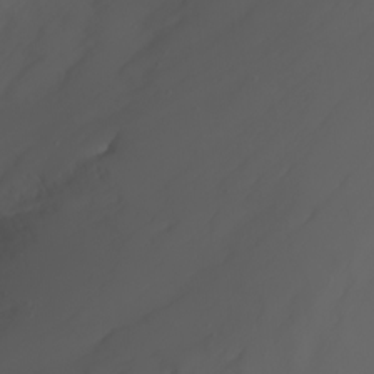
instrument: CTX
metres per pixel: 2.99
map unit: Nhu
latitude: -7.4643
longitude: -82.1577
